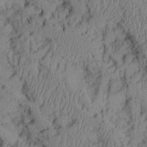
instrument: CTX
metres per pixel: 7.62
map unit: Aa
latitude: 6.7057
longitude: -128.5168
